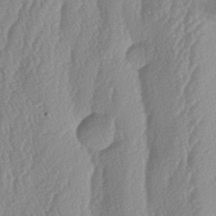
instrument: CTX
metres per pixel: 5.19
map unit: lAa
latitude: -6.1794
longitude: -129.6127
